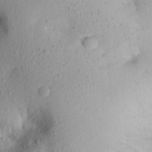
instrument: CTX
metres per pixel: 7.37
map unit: Aa
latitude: 20.4412
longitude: -146.4601
